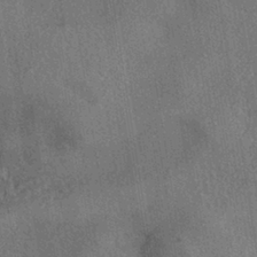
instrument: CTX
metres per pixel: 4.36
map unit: eHh
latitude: -41.6155
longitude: 120.5762
